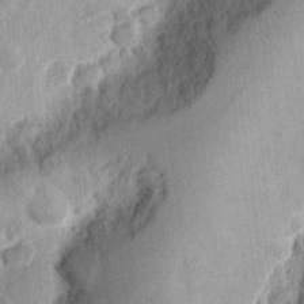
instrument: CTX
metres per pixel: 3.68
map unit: Ht
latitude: 9.5182
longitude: -74.6491
